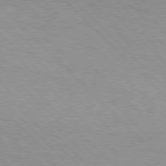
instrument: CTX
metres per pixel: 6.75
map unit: Hpe
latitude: 76.9702
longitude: -153.1403
